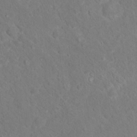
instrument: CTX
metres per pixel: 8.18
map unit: Hto
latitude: 18.0633
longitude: -37.0837
